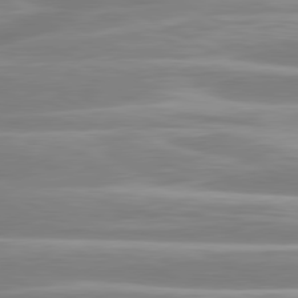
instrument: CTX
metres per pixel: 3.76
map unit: lApd
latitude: 80.5357
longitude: -129.3293
